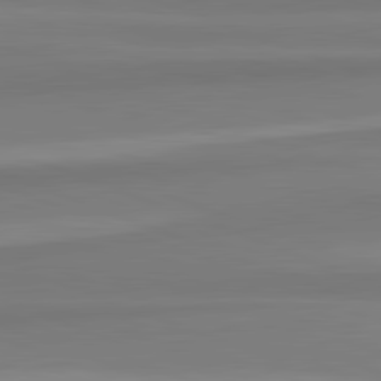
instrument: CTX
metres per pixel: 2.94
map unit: lApd
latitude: 82.4412
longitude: 176.7085
